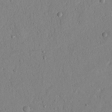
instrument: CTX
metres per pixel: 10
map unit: Nhu
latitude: 21.0837
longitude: -77.6505
